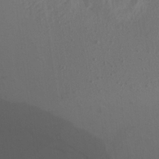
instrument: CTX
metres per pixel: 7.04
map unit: Aa
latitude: 17.1214
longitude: -144.5923
